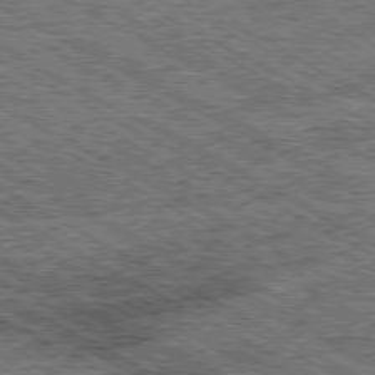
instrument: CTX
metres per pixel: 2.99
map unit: Ap
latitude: -80.1795
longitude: -78.5735
